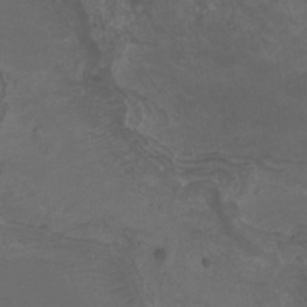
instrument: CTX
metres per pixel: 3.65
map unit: Nhu
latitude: -9.8044
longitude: -76.2522
